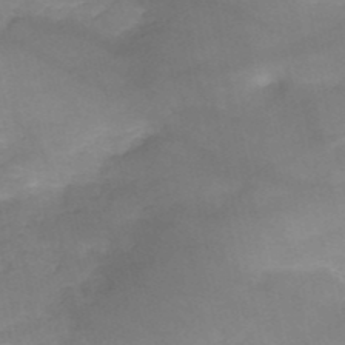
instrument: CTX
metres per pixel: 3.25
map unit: HNb
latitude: -50.4818
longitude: -39.3104
